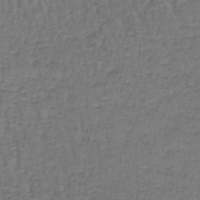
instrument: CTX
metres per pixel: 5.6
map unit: lHb
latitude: -43.4076
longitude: 58.5384
